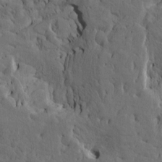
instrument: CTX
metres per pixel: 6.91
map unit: Htu
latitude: -5.5021
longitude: -177.6694
